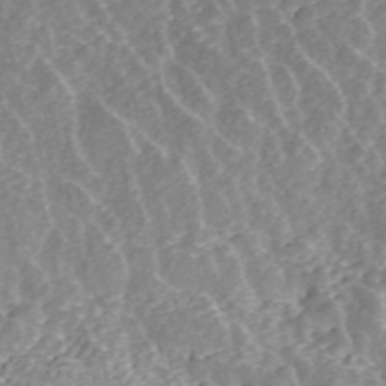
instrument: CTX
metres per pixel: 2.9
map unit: ANa
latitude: 45.8016
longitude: 29.5777
